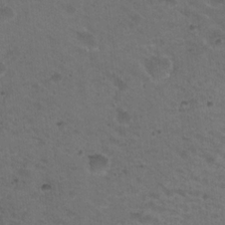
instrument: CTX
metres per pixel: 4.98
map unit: Nhu
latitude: 17.5182
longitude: -30.9892
